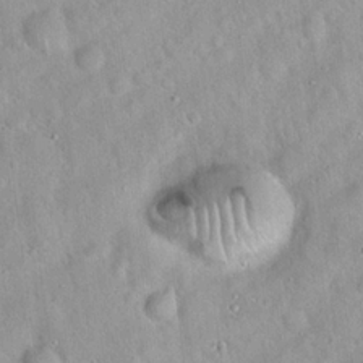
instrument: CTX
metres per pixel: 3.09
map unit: Hto
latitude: 20.5546
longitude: -52.7058
